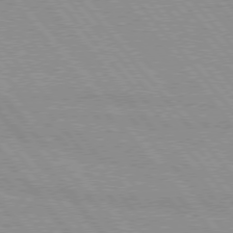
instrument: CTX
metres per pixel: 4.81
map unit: lApd
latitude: 76.1766
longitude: -85.7072
